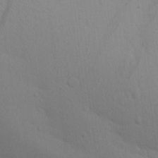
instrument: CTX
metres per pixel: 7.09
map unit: Aa
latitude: 19.2537
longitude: -144.0255
